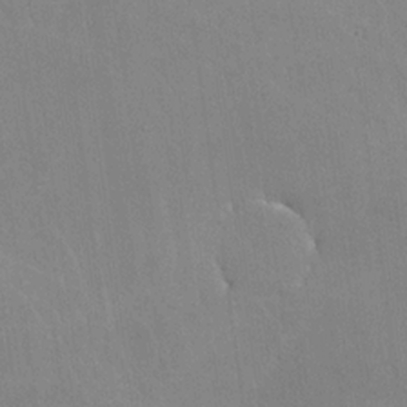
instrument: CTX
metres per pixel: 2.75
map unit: lHvf
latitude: -10.7463
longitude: -102.3656
